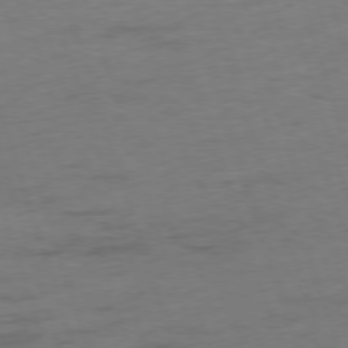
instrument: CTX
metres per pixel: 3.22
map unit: Ap
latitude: -75.9556
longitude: -73.2915
